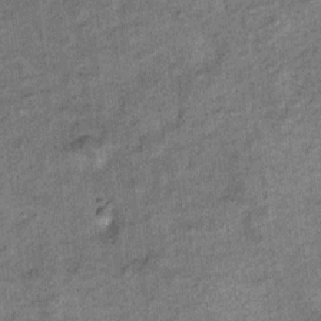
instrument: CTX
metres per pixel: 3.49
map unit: Ht
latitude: 11.1970
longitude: -39.1025
